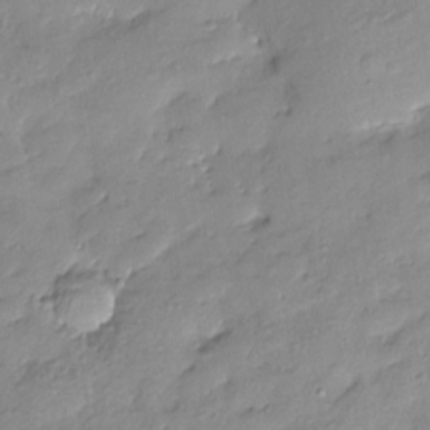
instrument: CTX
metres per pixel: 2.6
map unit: Htu
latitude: -8.6707
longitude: 176.6896
